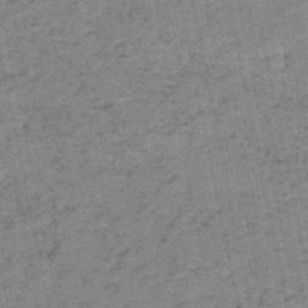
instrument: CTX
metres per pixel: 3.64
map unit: HNb
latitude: -51.4265
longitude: -51.6127
